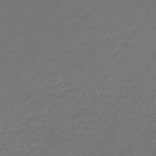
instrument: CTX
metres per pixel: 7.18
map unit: lHb
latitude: -43.7099
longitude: 66.1417
